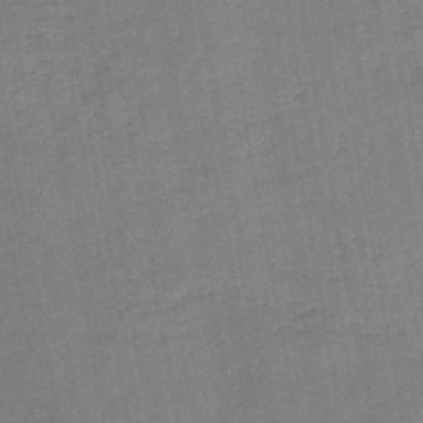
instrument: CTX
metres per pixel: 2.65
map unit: HNb
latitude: -45.9556
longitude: -37.4427
